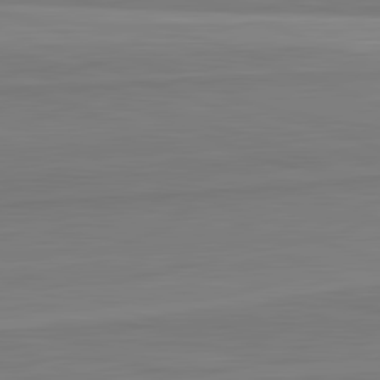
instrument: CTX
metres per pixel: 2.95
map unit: lApd
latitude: 82.4034
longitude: 170.4062
